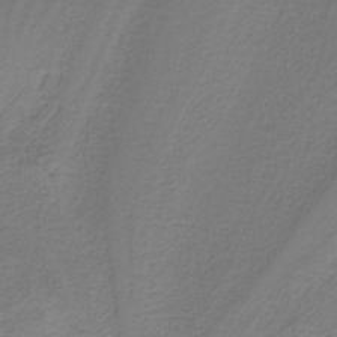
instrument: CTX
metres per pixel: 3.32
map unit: HNb
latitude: -38.4251
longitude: 53.4076
